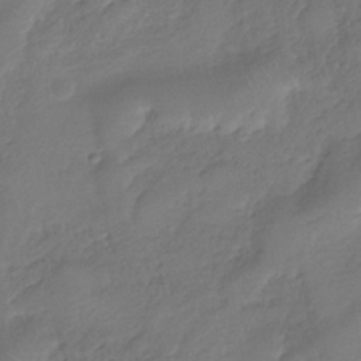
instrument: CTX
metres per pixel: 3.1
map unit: eHh
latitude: -39.2376
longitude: -26.1389
